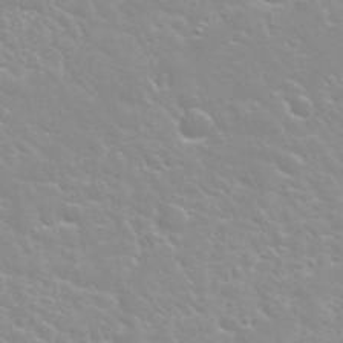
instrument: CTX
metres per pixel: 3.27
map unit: Nhu
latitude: 31.8584
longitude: -51.0458
